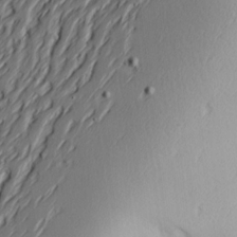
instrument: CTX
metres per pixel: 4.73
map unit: Hve
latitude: 12.6869
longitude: -91.4237
